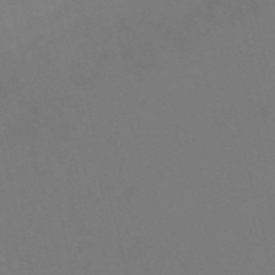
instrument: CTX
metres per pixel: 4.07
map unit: Nve
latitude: -57.4076
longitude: 53.1620
